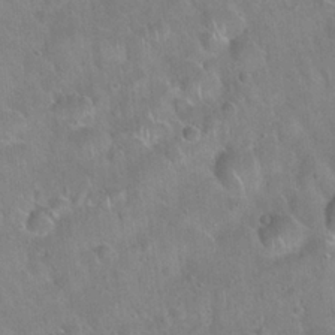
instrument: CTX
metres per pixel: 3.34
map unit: Hto
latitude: 22.1767
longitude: -52.1200
